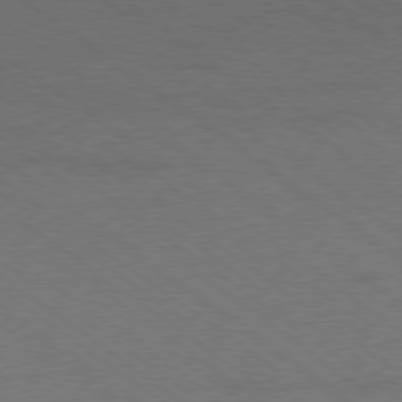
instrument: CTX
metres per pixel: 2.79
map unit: Ap
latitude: -79.3320
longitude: -99.5749
